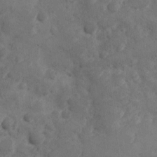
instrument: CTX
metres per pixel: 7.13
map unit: Ave
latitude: 10.6302
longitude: -105.9150
